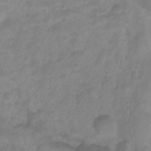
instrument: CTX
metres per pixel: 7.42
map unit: Htu
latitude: 2.8191
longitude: -22.0444
